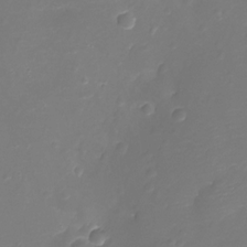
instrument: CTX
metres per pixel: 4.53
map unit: Ht
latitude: -11.5210
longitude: -23.4048
